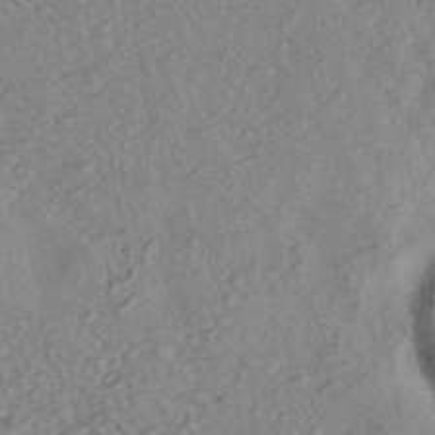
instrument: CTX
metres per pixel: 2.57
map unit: eHh
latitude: -42.5006
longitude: 118.0472
